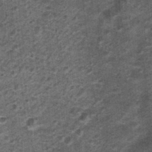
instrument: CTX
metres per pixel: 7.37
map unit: Nhu
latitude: 1.1970
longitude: -17.1403
